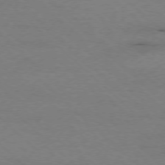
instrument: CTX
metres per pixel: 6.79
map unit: Ap
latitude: -77.7100
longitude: -86.1578
